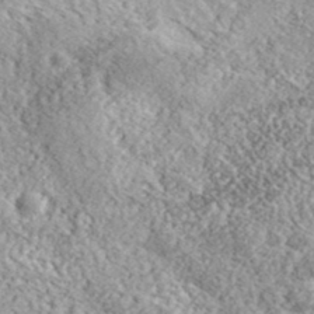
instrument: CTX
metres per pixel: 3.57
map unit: lHvf
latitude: 37.9150
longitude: -87.8772
